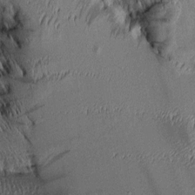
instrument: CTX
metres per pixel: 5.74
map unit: Aa
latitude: 7.7639
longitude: -129.3293
